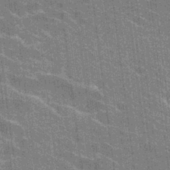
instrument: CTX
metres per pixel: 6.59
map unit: Hto
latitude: 26.8380
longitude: -41.3103
